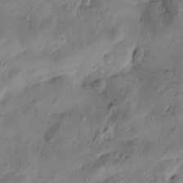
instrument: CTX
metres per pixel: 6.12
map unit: Htu
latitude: 0.6490
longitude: -175.6316
